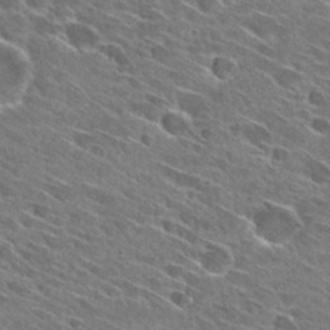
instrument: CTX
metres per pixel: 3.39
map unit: Hto
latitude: 29.0836
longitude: -43.2537
